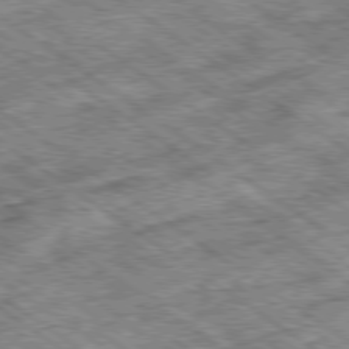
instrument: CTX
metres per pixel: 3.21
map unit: Ap
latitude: -79.8233
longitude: -50.7246
